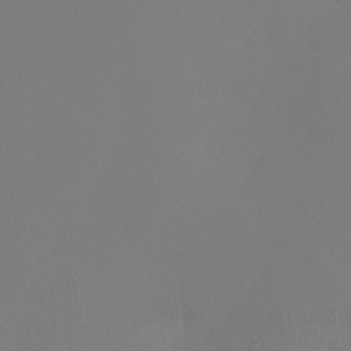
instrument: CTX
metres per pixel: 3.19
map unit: Ht
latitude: -6.5384
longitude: -25.9717
